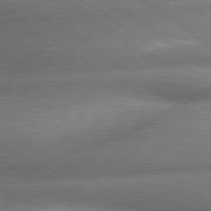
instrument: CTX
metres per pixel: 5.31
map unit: lApd
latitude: 79.9717
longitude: -168.3279
